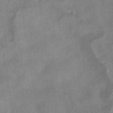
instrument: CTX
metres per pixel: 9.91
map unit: HNhu
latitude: -41.4454
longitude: 91.5777
